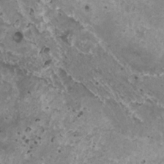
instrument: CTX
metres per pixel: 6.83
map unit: HNhu
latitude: 1.9717
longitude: 5.2754
